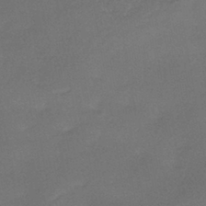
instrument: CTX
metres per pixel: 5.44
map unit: HNhu
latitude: -41.6911
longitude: 92.5196
